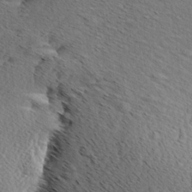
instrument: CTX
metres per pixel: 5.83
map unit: Aa
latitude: 7.2915
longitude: -137.9528
